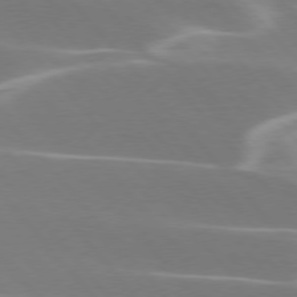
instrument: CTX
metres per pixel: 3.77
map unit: lApd
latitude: 75.9906
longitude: -63.5749
